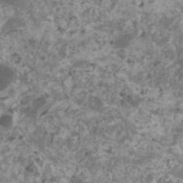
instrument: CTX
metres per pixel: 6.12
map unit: HNhu
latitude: 1.4804
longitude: 3.6344
